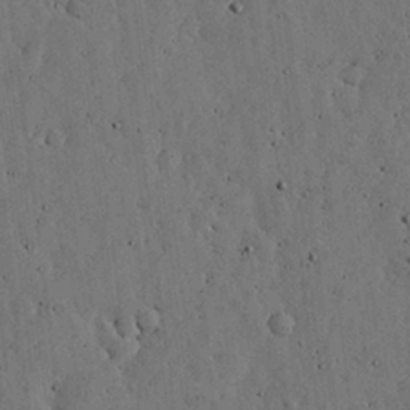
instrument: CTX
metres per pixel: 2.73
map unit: lHvf
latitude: 19.1025
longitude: -114.0255
